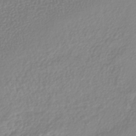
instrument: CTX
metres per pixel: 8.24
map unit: lHb
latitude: -41.2565
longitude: 67.3510
